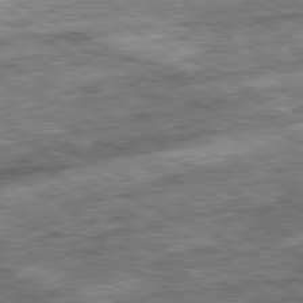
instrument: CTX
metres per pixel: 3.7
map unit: Ap
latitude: -81.1053
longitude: -89.2348
